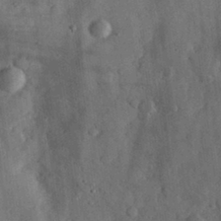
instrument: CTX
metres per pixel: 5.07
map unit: eHh
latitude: 30.4601
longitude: -71.7261
